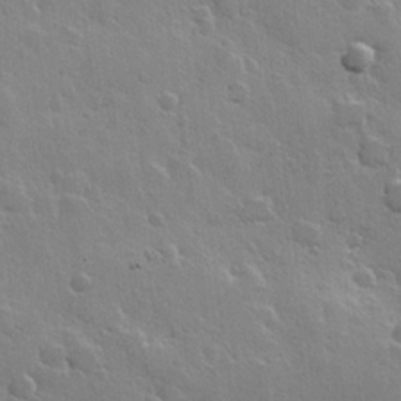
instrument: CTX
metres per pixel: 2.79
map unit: Hve
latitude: 23.4237
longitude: 149.0487
